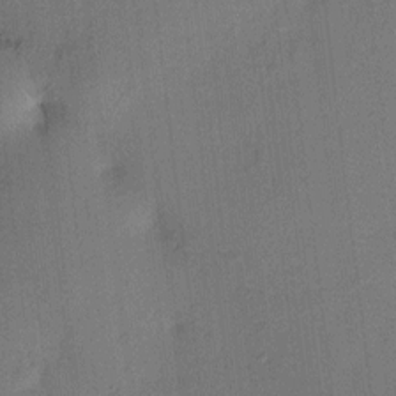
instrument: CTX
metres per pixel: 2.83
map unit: HNhu
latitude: 6.5924
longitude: 15.3699
